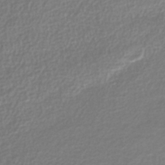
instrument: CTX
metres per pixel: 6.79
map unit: lHb
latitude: -40.2550
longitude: 71.4077
